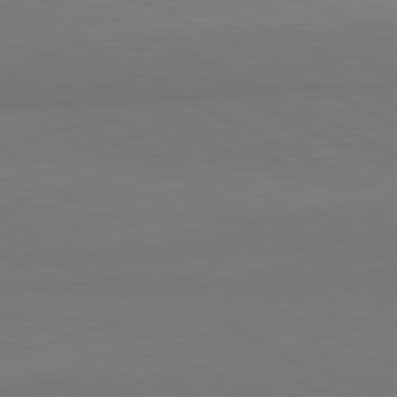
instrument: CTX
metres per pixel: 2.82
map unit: lApd
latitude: 81.6127
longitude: 158.4062
